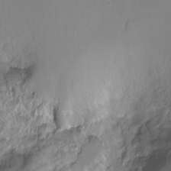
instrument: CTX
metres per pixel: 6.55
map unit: Ht
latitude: -8.4440
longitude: -36.3279
